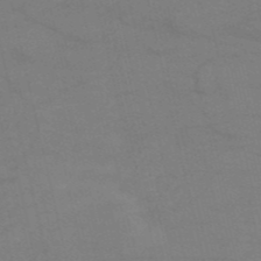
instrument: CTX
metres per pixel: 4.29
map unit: HNb
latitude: -53.2565
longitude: -47.7450
